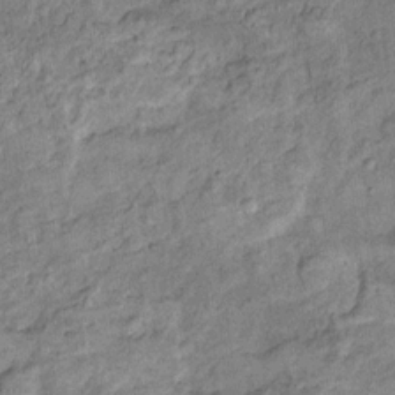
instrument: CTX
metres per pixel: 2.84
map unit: Ht
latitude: 11.2537
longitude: -39.9528
